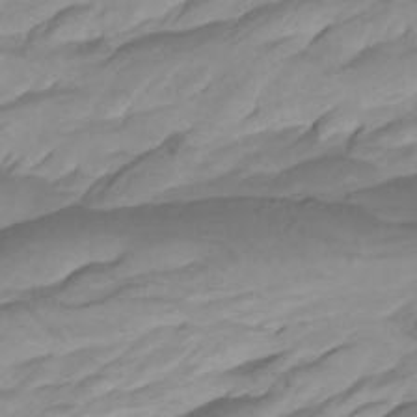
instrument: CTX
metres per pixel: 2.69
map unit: Htu
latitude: -8.5385
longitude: -65.3671
